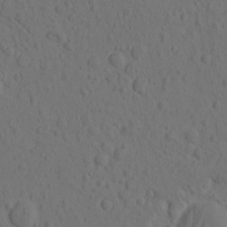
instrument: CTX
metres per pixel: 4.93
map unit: eHh
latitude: -0.9542
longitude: 16.1228
